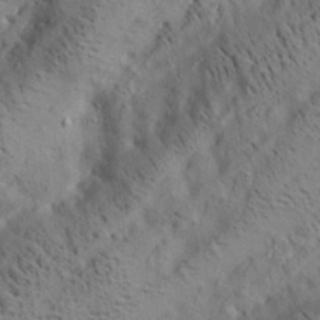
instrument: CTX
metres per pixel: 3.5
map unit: lAa
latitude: 20.0822
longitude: -140.1199
